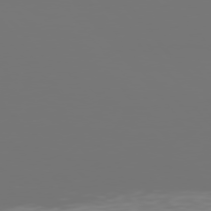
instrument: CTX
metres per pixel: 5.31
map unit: Hpe
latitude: 76.0822
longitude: -134.4223
